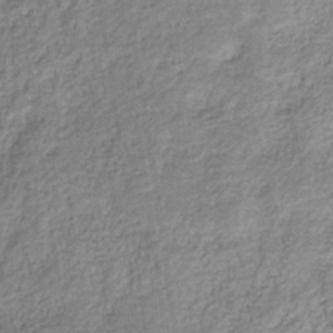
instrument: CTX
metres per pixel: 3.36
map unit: eHb
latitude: -29.7856
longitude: 68.4629
